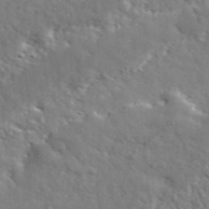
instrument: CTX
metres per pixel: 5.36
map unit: lHvf
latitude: 36.0444
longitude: -86.9136
